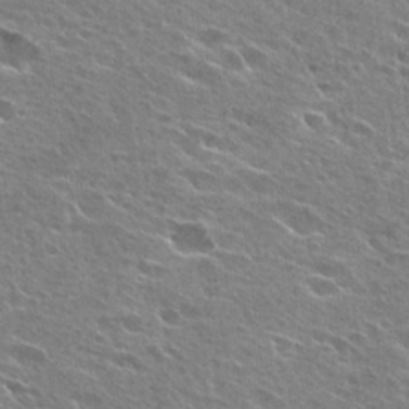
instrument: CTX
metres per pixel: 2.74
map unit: Hto
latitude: 26.8380
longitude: -44.1200
